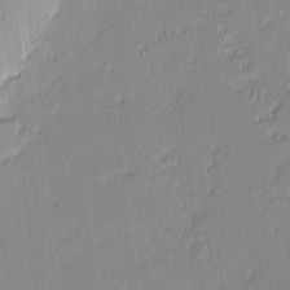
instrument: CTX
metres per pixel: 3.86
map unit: eHh
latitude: -2.8974
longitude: -82.1388
